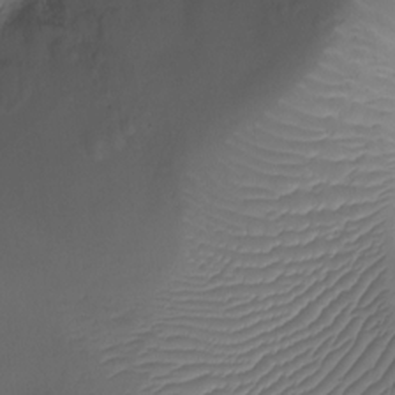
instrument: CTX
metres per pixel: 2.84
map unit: Ht
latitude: -8.5763
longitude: -24.0822
